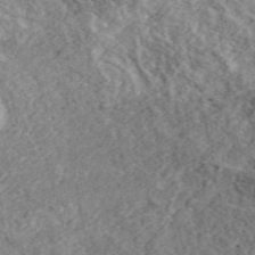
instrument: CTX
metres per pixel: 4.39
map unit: ANa
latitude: 46.5924
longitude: 50.5574
